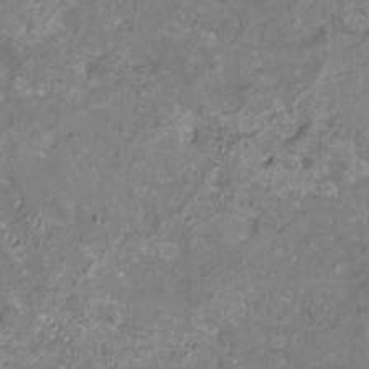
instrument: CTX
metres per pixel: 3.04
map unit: Nhu
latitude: -12.0094
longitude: -74.8002
